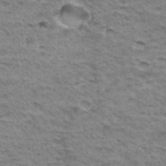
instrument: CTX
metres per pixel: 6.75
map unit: Hto
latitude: 35.9528
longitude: -43.4049
